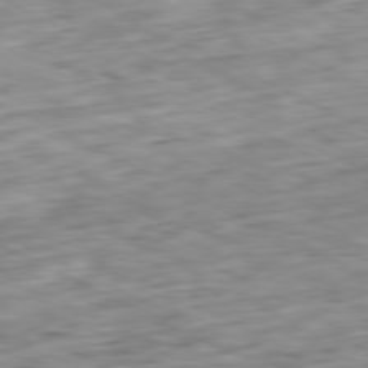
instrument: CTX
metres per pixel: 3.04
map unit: Ap
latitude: -81.1431
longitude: -82.9135
